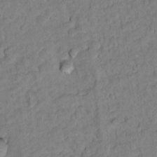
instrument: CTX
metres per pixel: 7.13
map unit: Ht
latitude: 11.5371
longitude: -33.6316
